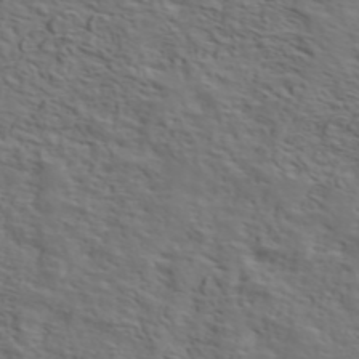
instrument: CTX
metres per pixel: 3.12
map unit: ANa
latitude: 45.4804
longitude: -83.5560
